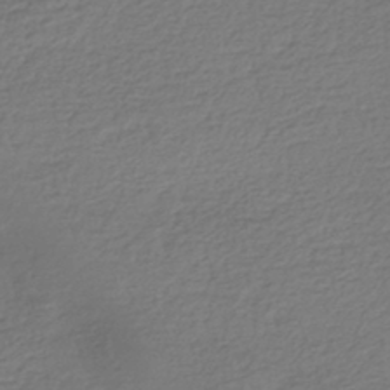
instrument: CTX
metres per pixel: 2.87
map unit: HNhu
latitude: -42.9730
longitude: 99.5399
